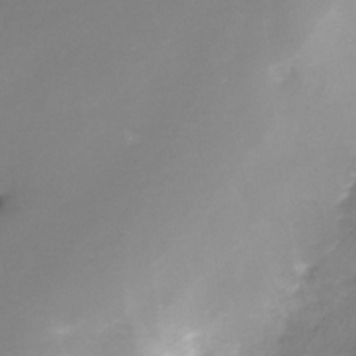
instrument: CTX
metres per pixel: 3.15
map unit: Nve
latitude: -24.3873
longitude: -109.4615
